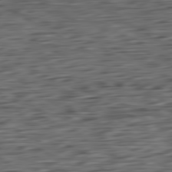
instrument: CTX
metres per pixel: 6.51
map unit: Ap
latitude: -80.8786
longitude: -96.2711
